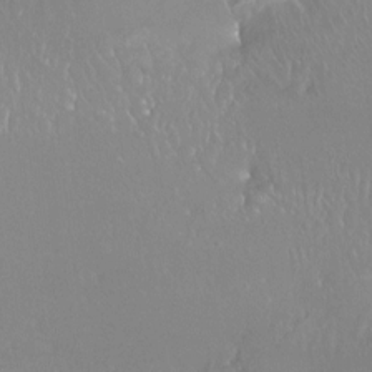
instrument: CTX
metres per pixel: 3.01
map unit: Htu
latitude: -15.9367
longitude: -46.8758
